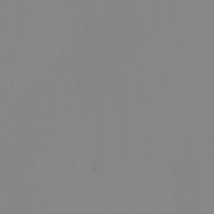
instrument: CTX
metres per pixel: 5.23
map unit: eHh
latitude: -4.2928
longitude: -75.8583
